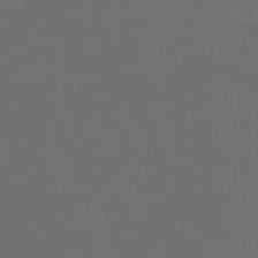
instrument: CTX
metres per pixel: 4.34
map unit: eHh
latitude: -2.6140
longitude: 20.0094
